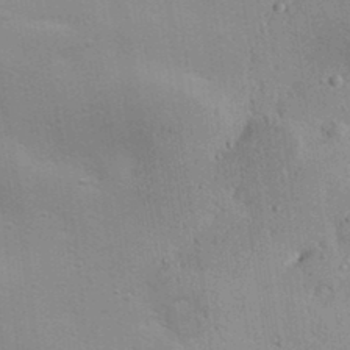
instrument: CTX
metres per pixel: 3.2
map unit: Aa
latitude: 32.4034
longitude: -133.4238
